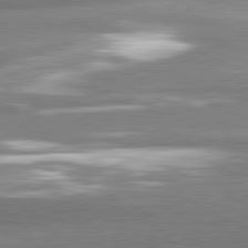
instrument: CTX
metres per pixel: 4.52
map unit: lApd
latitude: 81.2915
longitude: -159.1214
